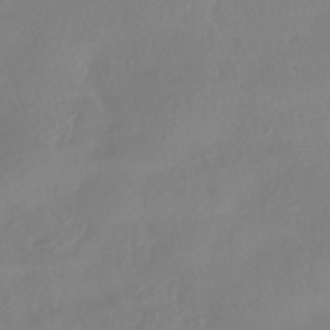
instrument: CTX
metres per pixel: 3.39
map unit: HNhu
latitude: -41.3132
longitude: 93.3132
